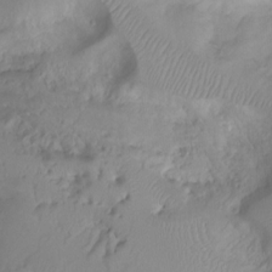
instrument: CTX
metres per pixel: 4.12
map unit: Ht
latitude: -0.2929
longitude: -36.2712
